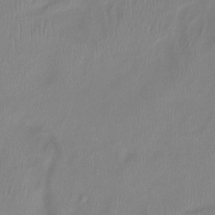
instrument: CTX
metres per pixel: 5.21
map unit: Htu
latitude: -14.8030
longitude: -44.8002
